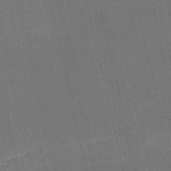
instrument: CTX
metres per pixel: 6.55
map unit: HNb
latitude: -52.1983
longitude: -40.9891
